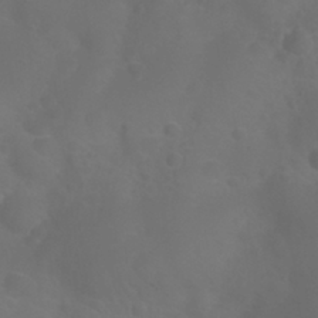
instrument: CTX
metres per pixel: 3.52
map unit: Nhu
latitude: 27.6127
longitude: -55.4237
